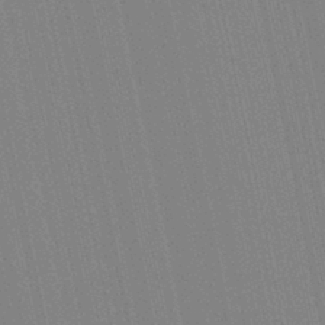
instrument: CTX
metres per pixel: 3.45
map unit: Aa
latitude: 28.8947
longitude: -147.6883
